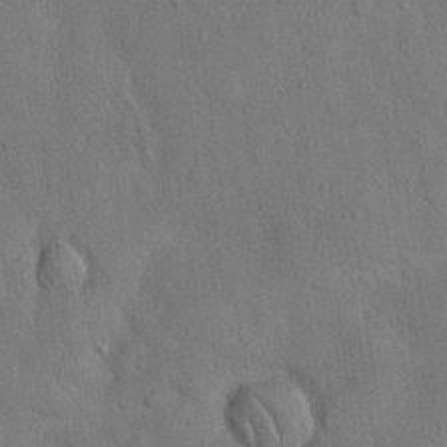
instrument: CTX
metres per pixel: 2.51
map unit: Nhu
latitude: 27.8206
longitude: -69.8772
